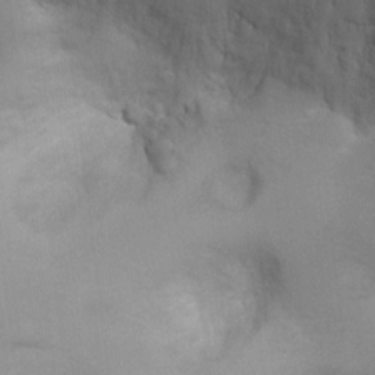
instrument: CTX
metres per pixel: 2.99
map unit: Ht
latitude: -2.8219
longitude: -15.6883
